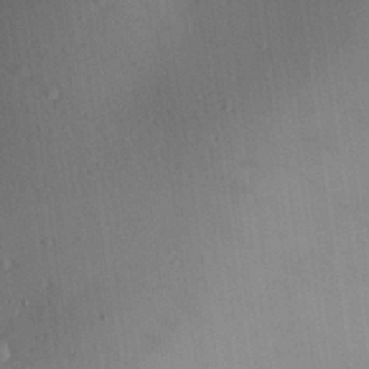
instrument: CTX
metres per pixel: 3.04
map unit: Aa
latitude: 29.1403
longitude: -145.9717
